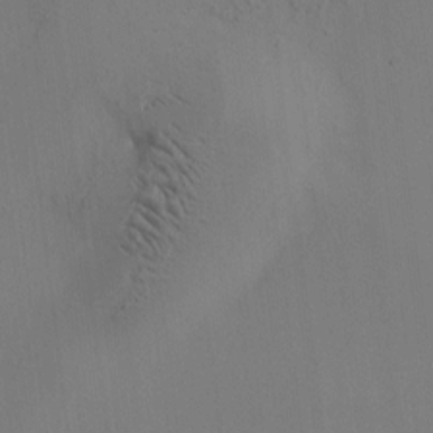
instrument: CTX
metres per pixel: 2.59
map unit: HNhu
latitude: 10.5546
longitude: 22.9542
